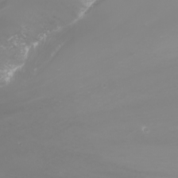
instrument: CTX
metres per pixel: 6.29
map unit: Nhu
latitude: -5.7477
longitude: -89.5560
